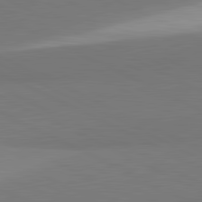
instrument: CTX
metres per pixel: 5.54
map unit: lApd
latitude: 81.6127
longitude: 151.2754
